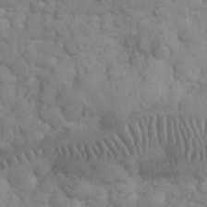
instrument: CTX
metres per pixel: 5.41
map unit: eHh
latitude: 32.3656
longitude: -67.1970
